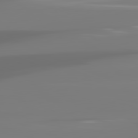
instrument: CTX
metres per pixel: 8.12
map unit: lApd
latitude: 81.6505
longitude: -145.2159
